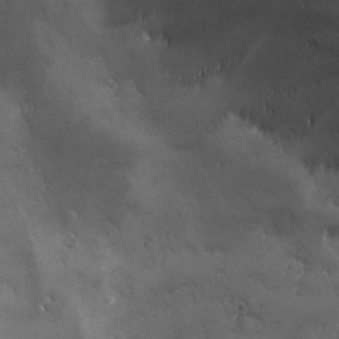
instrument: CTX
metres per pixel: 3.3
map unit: Ave
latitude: -7.2187
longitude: -121.8773
